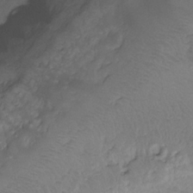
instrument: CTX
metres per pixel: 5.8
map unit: Ht
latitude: -9.1998
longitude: -39.2348
